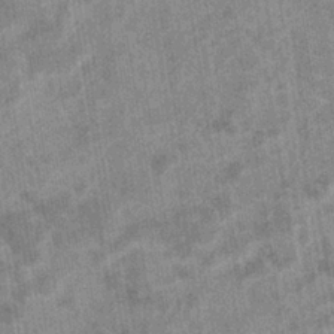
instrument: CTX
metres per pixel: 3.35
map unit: eHb
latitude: -35.5021
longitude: 76.8597
